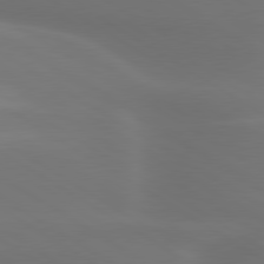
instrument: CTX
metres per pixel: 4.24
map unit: lApd
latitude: 79.7828
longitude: -119.2537
